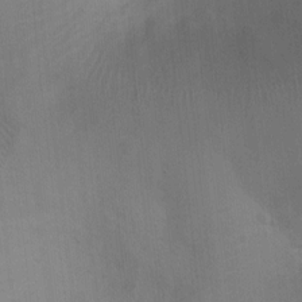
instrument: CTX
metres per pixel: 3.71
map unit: Ht
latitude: -4.5951
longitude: -17.3104
